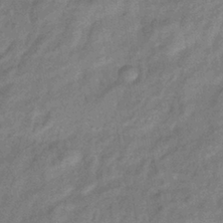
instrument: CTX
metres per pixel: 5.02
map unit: eHb
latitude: -40.8597
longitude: 80.2929
